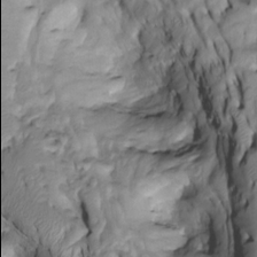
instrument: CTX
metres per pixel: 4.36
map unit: Htu
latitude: -4.4062
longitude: 150.0094
